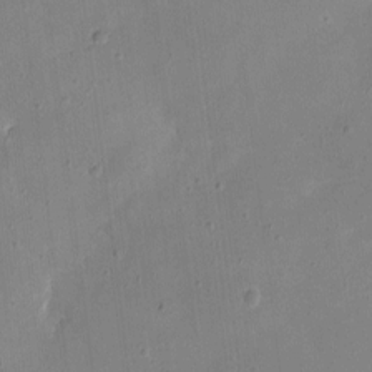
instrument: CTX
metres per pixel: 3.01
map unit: eHh
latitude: 4.7813
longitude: -68.3845
